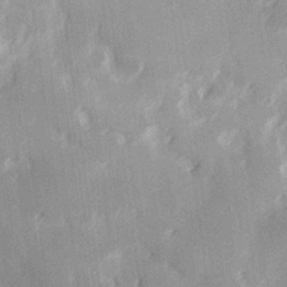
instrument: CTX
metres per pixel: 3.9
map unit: Hve
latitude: 25.7827
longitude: 147.1998
